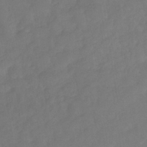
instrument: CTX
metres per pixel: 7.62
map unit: eHb
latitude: -35.0864
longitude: 81.3321
